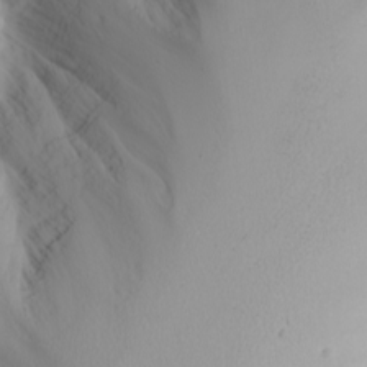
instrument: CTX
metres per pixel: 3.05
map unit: Nhu
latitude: -6.2928
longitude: -89.5372
